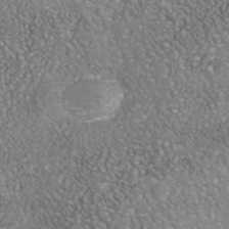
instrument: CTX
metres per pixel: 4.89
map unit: Nhu
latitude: -40.3306
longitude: -81.3671
